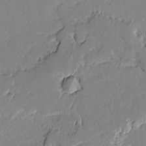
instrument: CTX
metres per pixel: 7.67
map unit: lAvf
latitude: -1.9367
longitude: -109.0836
